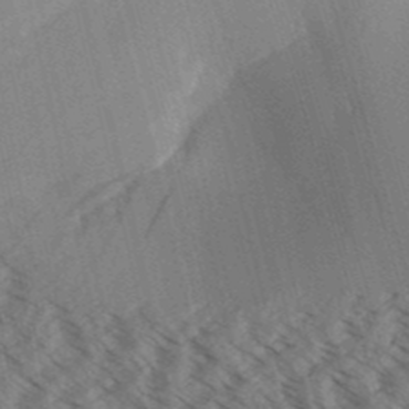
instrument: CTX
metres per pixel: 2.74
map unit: Aa
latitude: 31.8206
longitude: -138.7246
